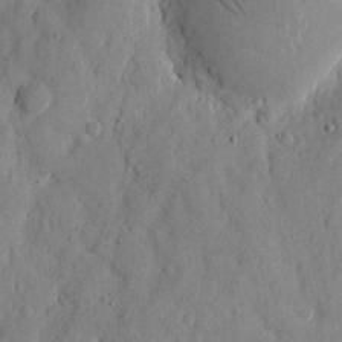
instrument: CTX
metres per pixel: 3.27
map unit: eHh
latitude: 10.7813
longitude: -67.4615
